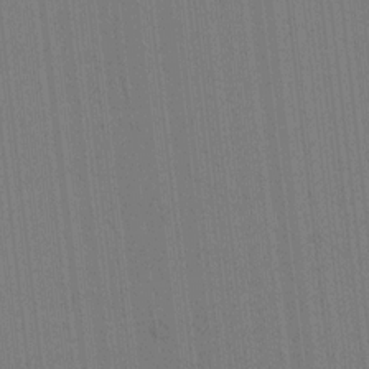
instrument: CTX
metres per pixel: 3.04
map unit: lAvf
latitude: 8.2901
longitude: 164.6141
